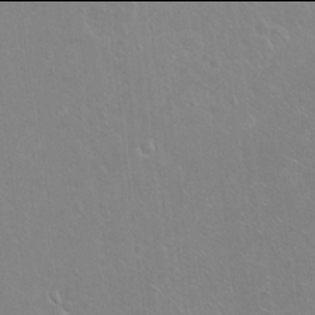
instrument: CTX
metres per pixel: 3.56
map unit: Ht
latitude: -6.0094
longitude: -36.8569
